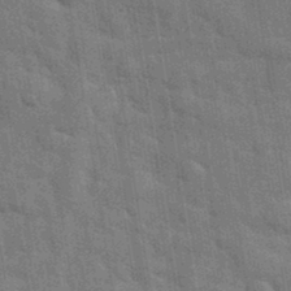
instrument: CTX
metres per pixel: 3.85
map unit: eHh
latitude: 36.8191
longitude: -65.9528
